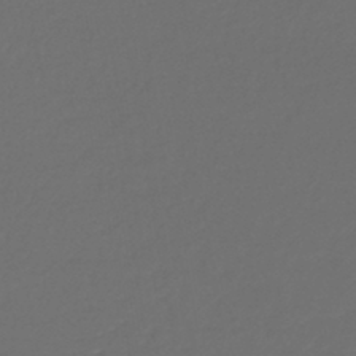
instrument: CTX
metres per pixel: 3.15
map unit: lHb
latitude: -42.8974
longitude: 61.5399
